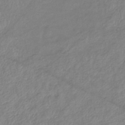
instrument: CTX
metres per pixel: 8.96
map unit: eHb
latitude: -37.4643
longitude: 75.7100
